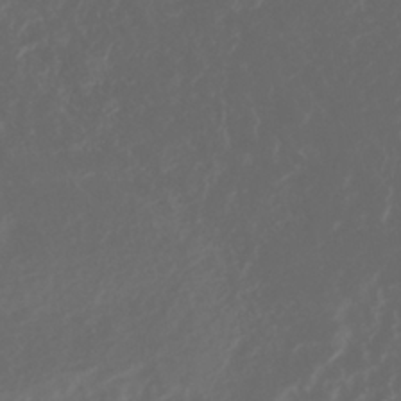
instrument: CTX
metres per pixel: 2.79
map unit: ANa
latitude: -38.4629
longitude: 98.0283
